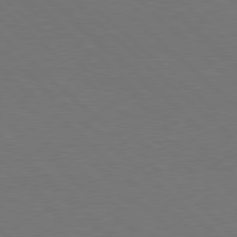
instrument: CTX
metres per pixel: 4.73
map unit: Hpe
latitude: 78.0255
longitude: -149.8961
